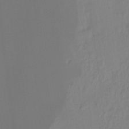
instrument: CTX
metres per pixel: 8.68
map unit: Hto
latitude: -7.4454
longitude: -47.0837
